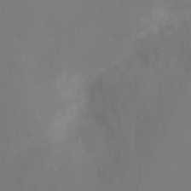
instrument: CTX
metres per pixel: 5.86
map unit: Ht
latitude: 0.7435
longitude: -34.1766
